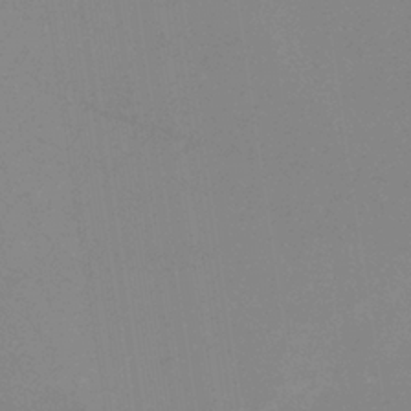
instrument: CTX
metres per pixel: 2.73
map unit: eHb
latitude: -36.1416
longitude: 73.4643
